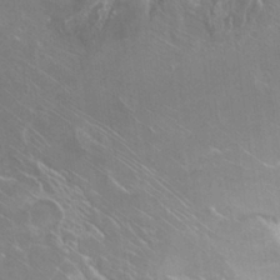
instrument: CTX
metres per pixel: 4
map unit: Hto
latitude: 23.0836
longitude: -40.1766
